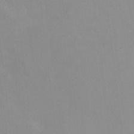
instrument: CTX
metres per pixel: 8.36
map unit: HNhu
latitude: -1.0298
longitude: -4.6113
